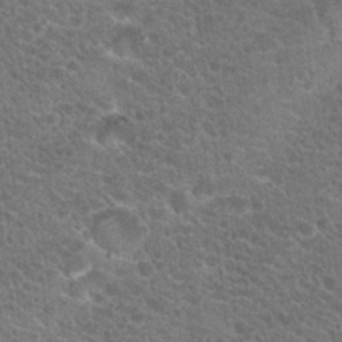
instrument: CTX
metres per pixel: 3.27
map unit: Hto
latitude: 19.6694
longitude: -34.0444
